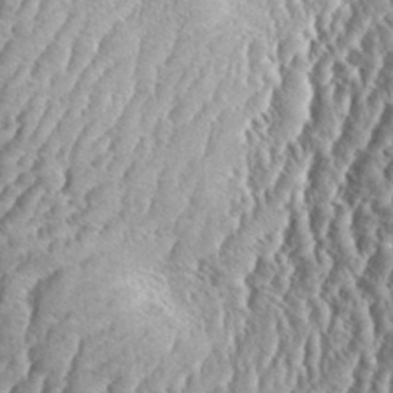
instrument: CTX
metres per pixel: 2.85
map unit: eHh
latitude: 34.8002
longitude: -137.1215
